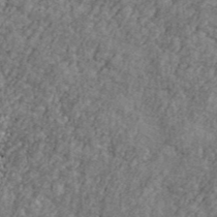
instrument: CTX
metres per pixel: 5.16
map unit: Ave
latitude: 41.6127
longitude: -111.2159
